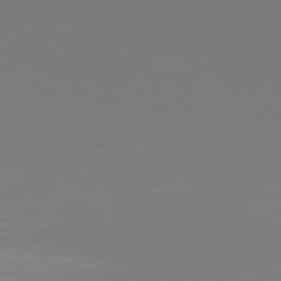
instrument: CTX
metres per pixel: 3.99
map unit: Hpe
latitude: 76.7246
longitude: -137.6127
